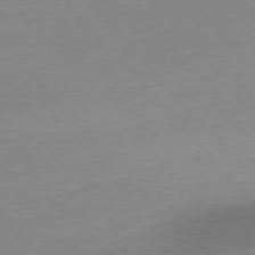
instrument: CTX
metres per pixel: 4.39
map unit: Ap
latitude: -76.1228
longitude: -71.9528
